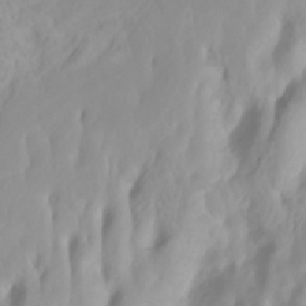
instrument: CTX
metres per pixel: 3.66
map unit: Htu
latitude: -4.4818
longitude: 137.8422
